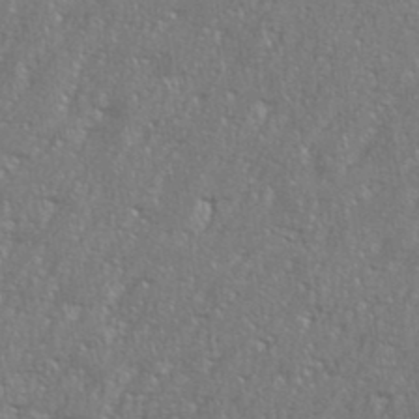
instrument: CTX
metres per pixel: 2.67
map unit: eHh
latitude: 36.1011
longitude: -132.4979
